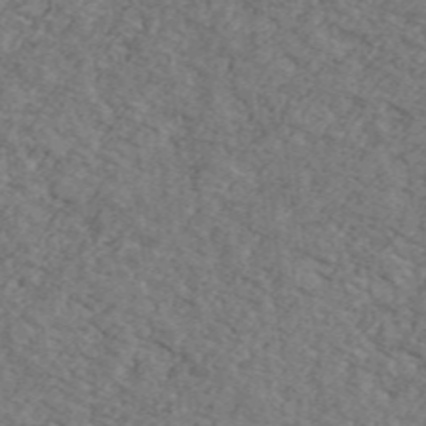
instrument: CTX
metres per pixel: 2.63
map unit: Ave
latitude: 41.2348
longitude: -110.2712
